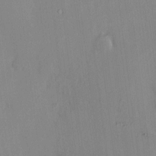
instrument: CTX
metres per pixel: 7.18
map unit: HNhu
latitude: 6.6113
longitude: 7.0486
